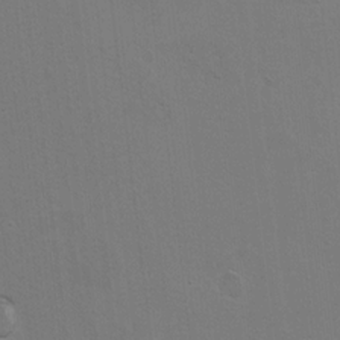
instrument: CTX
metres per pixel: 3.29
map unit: Hto
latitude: 9.0459
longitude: -35.3859
